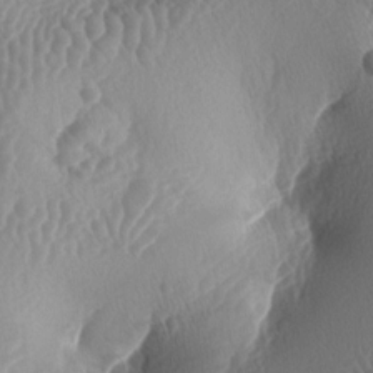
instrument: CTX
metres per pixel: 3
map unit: lAa
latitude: -5.5021
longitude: -128.5168
